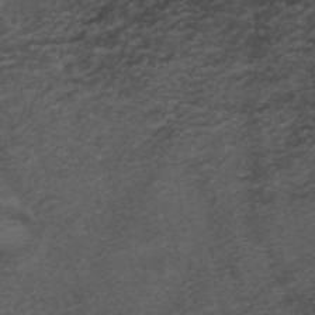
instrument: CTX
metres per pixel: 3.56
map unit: ANa
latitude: 35.8772
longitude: 13.8800
